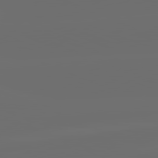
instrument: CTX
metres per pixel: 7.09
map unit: lApd
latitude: 82.0822
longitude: -165.4993
